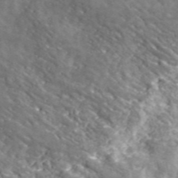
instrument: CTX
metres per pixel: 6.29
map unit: lHvf
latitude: 41.9150
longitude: -89.7261
